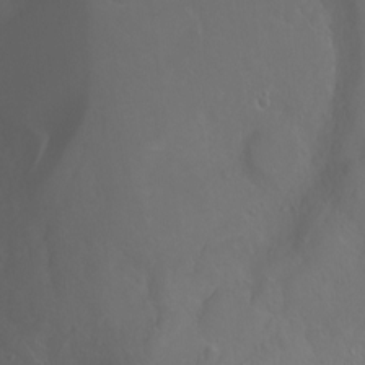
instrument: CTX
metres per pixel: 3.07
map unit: Ht
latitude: -1.0109
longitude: -45.8961
